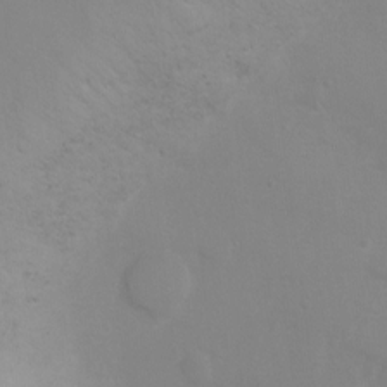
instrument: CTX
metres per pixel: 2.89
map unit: Ht
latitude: 1.3292
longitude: -20.6680
